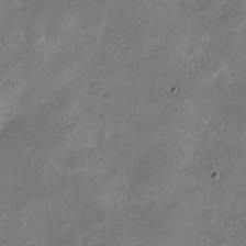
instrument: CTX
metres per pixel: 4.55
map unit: Nve
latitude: -24.2172
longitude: 105.6533
